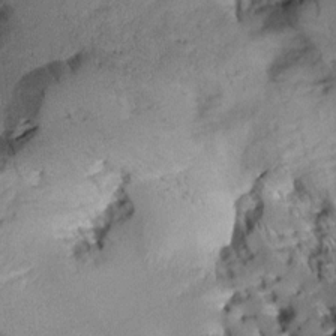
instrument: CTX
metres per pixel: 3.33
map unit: Aa
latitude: 9.3860
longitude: -142.6869
